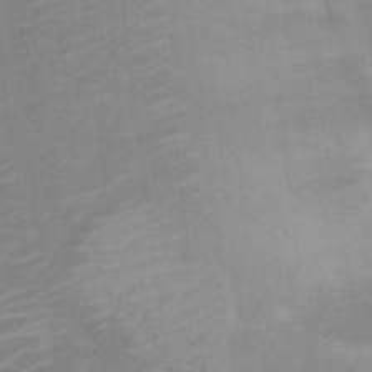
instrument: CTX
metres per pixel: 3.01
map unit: Ht
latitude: 15.4238
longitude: -41.6127
